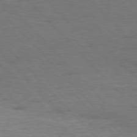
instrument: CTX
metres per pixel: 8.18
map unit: Hpe
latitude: 77.1025
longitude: -154.2900
